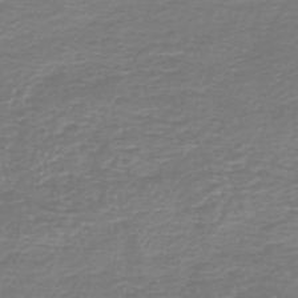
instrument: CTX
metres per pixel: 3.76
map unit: HNb
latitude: -46.7463
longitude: 53.2565
